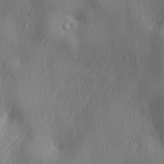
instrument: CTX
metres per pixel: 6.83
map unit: lHvf
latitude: 23.1403
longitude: 141.3698
